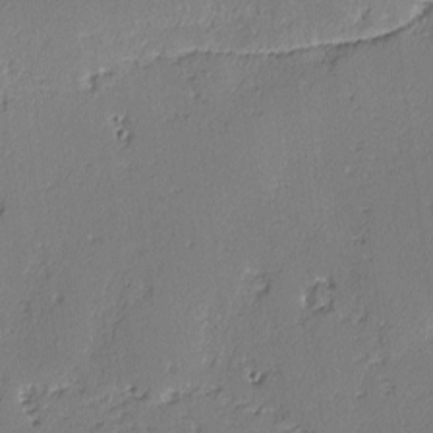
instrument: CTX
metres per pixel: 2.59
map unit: lAvf
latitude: -3.0675
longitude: -108.2333
